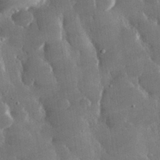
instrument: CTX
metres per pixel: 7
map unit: lHvf
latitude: 31.5183
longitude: -93.0647
